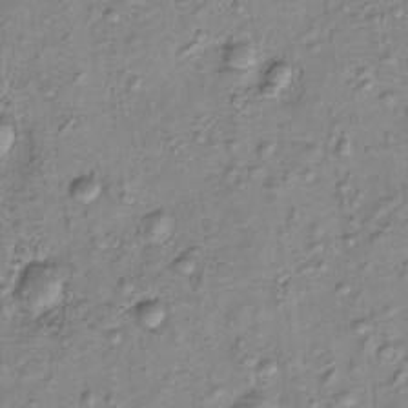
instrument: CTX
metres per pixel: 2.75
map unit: eHh
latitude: -0.2929
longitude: 16.5763
